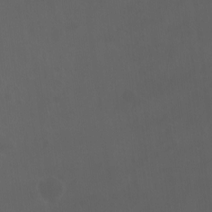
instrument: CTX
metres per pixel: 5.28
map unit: Ht
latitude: -7.7477
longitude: -38.9136
